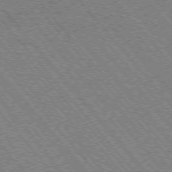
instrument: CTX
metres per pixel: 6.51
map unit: Hpe
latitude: -75.6344
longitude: -13.0837
